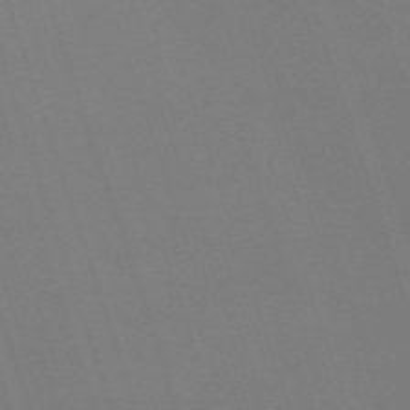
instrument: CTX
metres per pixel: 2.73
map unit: eHh
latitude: -63.5777
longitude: 51.2565
